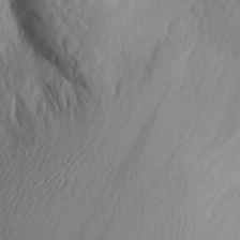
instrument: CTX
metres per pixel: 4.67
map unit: Aa
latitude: 24.8946
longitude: -146.3657
